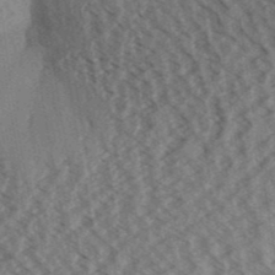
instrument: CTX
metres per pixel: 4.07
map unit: Aa
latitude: 32.7435
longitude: -139.1970
